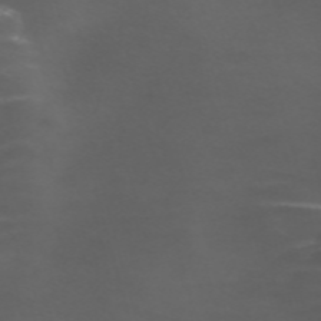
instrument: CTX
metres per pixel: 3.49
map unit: Nve
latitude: -59.0108
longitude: 66.1039
